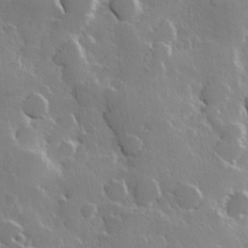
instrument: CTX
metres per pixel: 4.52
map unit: Hve
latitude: 23.2348
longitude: 147.5777
